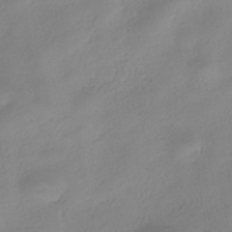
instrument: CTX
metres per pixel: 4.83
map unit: HNhu
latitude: -39.1620
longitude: 95.3509
